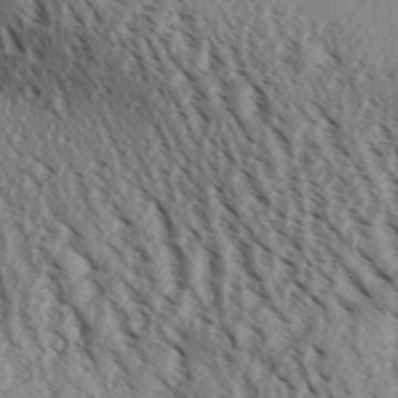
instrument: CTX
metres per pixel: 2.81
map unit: Aa
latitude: 30.3845
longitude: -139.0836
